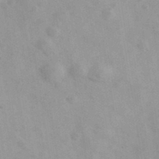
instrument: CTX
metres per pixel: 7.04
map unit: Ave
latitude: 39.2726
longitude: -107.1214
